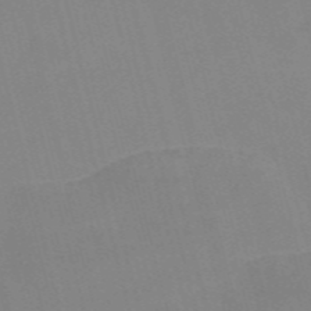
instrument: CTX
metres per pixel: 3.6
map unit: Nve
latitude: -57.7855
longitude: 61.6722
